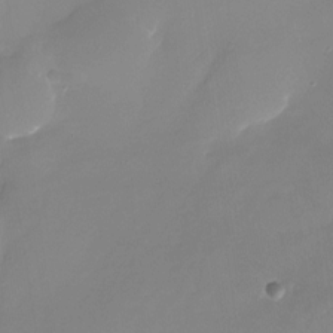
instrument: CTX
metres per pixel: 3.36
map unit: Nhu
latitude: -24.0283
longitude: -71.2915
